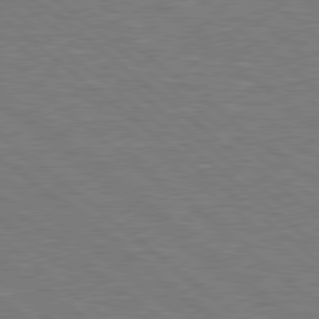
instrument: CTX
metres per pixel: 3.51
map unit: Hpe
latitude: 78.7813
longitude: -152.9325
